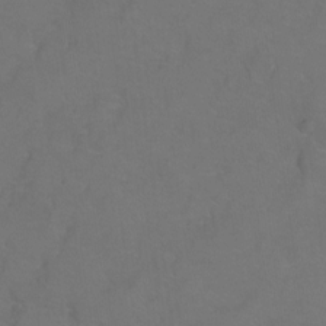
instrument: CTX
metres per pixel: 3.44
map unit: Hto
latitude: 3.3859
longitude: -32.6302
